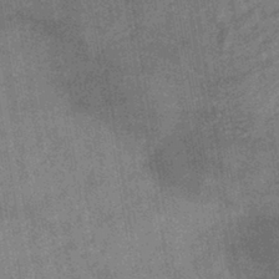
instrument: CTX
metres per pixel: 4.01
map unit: lHb
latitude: -40.1228
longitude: 74.6330
